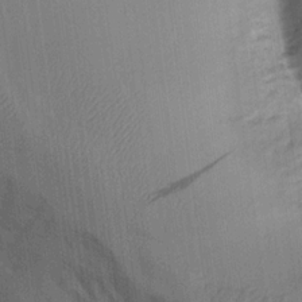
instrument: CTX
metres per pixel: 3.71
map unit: Aa
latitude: 15.3104
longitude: -145.4804
